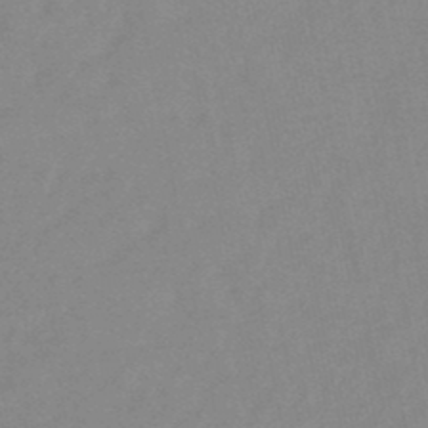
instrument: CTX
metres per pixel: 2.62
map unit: lHb
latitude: -48.1606
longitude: 64.5574
